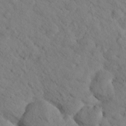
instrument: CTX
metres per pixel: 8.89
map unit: lHvf
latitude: 14.5735
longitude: 178.5951
